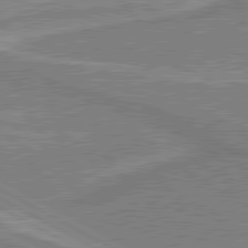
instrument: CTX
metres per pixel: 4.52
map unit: lApd
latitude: 80.4034
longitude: 141.7100
